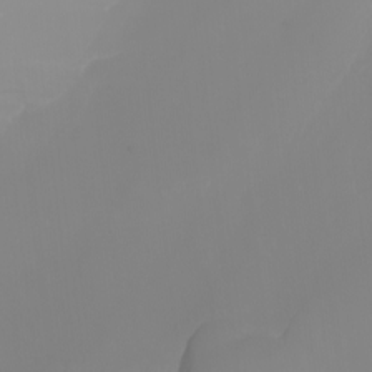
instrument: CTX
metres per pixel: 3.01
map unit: Nhu
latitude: -7.0864
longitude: -83.7449
